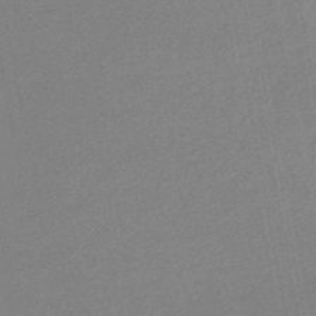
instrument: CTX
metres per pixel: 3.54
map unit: lHb
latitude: -46.7274
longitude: 71.9178
